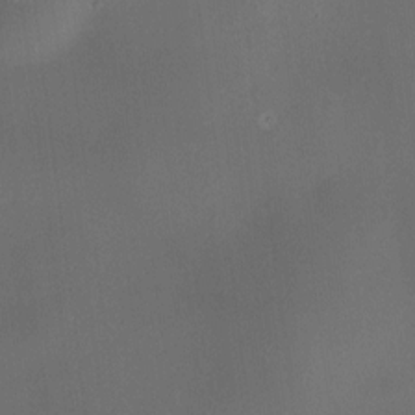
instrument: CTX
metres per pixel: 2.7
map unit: HNhu
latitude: 10.1767
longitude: 9.9178
